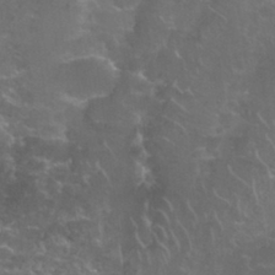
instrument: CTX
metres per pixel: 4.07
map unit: Nhu
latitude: 28.1200
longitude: -61.0647
